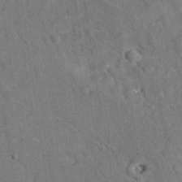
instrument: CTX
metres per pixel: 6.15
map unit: eAb
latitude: 34.2144
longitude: 110.2361
